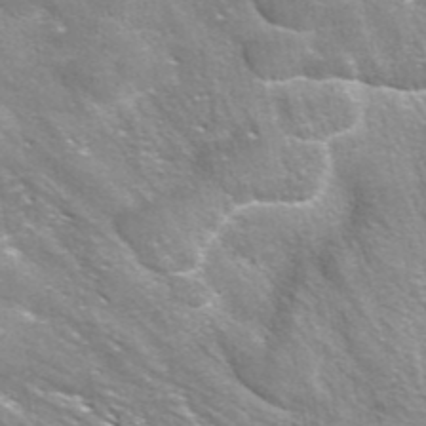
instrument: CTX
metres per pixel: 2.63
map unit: eAb
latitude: 42.1389
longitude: 105.8422
